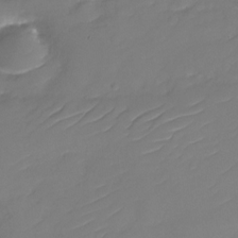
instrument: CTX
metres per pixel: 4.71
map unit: Nhu
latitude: -30.4818
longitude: -72.9136
